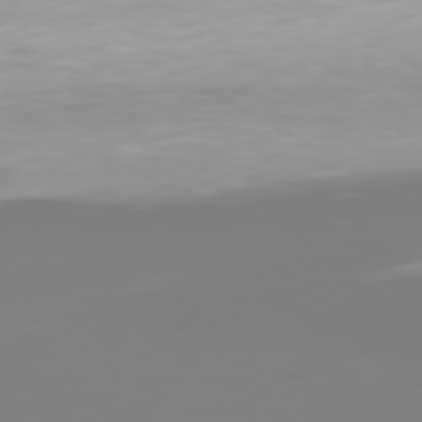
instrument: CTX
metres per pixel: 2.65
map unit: Hpe
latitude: 77.7827
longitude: -134.4223
